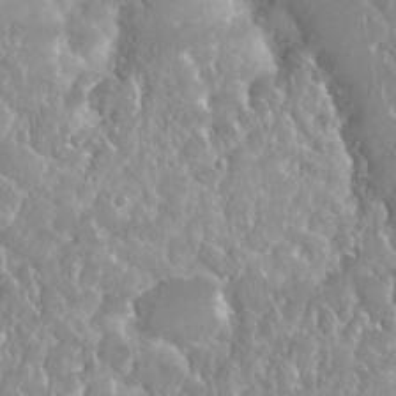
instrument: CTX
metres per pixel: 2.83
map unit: Nhu
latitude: 25.4993
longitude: -60.6112
